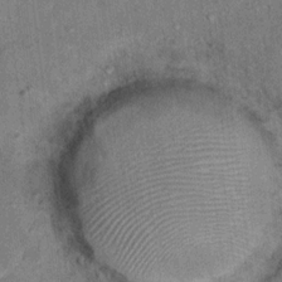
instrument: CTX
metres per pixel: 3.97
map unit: Hto
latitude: 11.6127
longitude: -37.4237
